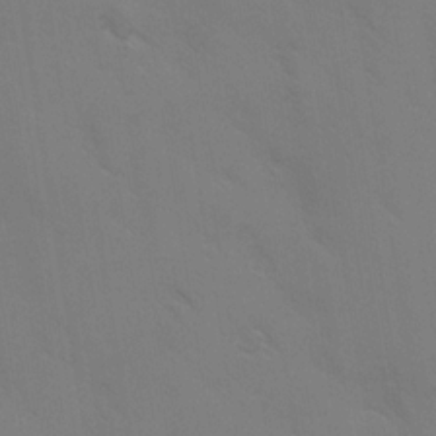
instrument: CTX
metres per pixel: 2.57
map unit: Ave
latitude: -0.7653
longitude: -112.4034
